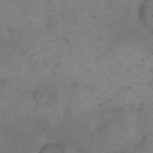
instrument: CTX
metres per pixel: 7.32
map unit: eHh
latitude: 15.3671
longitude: -67.8772
